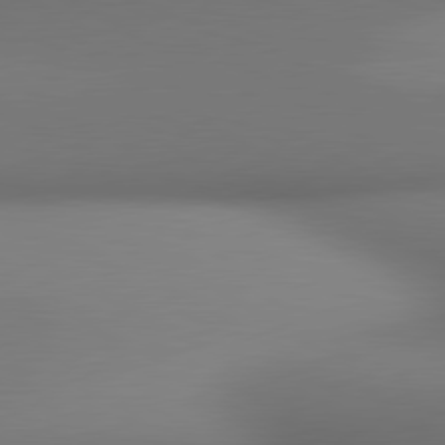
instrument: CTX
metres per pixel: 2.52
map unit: lApd
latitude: 80.7057
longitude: 136.0850
